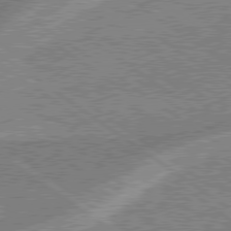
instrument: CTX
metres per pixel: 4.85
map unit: Hpe
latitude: 78.9892
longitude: -169.7828
